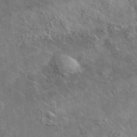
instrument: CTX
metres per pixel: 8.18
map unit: lHvf
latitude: 37.4049
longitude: -90.8947
